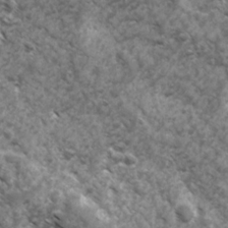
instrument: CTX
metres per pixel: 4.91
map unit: Ave
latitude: 17.3860
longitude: -132.1011
